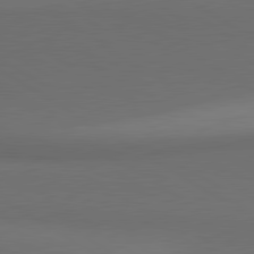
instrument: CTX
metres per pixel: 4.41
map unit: lApd
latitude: 80.9136
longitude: 160.2928
